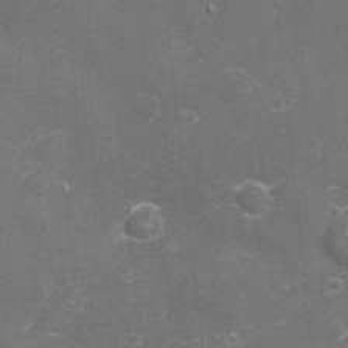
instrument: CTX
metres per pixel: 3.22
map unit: eHh
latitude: -3.5399
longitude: -75.3671
